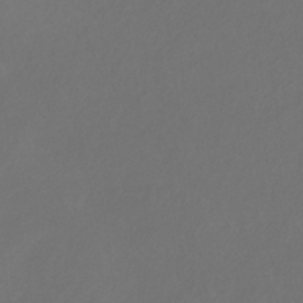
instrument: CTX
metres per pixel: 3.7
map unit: HNb
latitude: -30.8597
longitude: 63.8611
